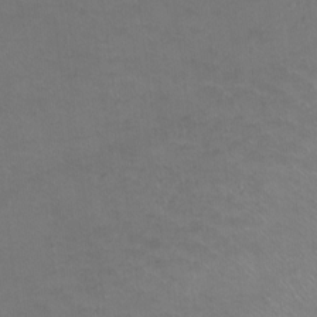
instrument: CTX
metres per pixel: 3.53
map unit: Ht
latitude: -8.2928
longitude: -36.8380
